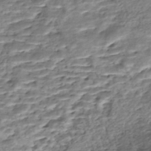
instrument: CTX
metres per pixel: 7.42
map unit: Nhe
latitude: -48.0850
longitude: -172.4034
